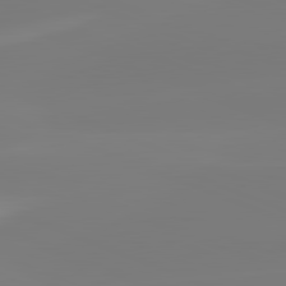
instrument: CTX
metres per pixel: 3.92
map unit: lApd
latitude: 82.0444
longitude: -159.3482
